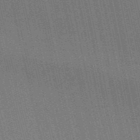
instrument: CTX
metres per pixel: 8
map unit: HNb
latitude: -47.8422
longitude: 59.3509
